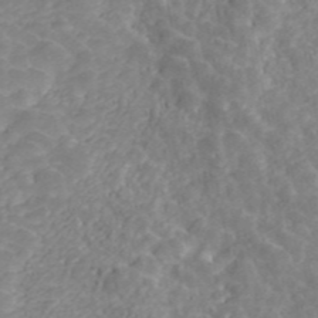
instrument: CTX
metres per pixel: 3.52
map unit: ANa
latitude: 45.4426
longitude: 23.0487
